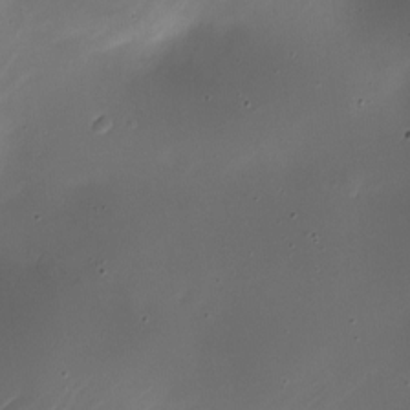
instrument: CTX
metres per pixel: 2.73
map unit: Nhe
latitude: -19.1620
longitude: 144.4629
